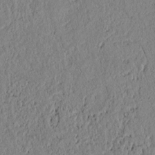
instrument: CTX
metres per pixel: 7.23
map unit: lAvf
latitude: 7.2348
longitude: 163.8233
